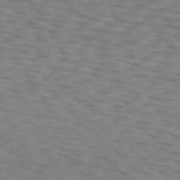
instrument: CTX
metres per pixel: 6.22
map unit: lApd
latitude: 72.8002
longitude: -73.8962
